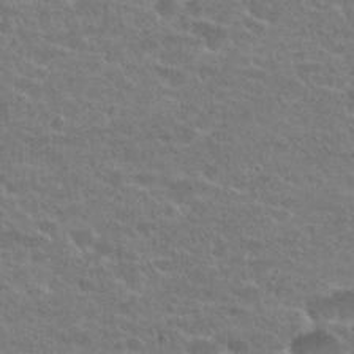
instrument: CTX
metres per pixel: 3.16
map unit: Hto
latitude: 22.6868
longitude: -43.9717
